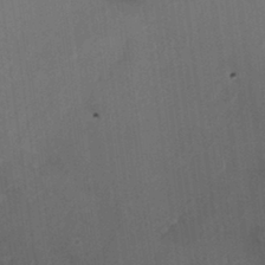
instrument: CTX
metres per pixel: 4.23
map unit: HNhu
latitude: 6.0633
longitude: 0.3873
